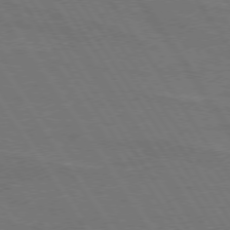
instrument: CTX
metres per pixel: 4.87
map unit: lApd
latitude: 74.4223
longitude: -56.3278
